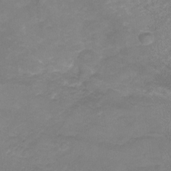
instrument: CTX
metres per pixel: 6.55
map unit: Nhu
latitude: -22.8408
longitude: -55.9717
